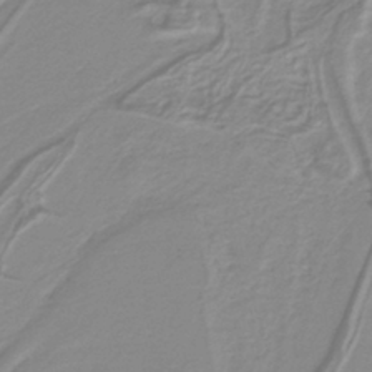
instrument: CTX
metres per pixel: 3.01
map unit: lHb
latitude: -40.4818
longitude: 52.0283
